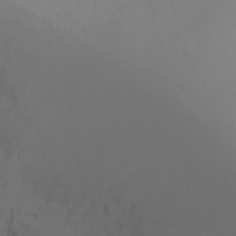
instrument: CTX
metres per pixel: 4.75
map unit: Ht
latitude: -2.5951
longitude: -19.2348
